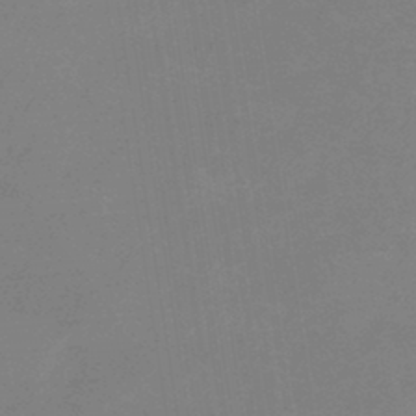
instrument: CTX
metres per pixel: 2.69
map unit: eHb
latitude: -44.8597
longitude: 86.1795
